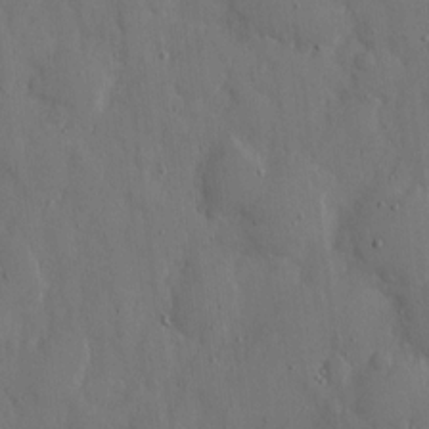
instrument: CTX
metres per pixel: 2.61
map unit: eHh
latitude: 7.9150
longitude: -68.5546
